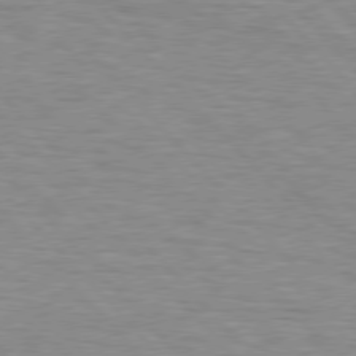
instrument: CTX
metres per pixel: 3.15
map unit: Hpe
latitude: 76.9702
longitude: -157.7638
